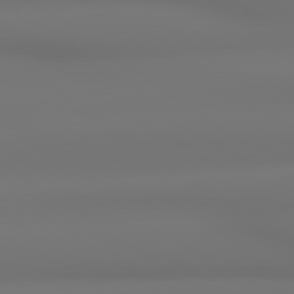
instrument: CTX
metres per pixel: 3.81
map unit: lApd
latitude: 78.9703
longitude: -137.0837
